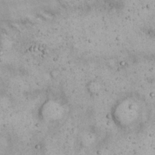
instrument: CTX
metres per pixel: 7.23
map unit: Nhu
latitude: 22.3089
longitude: -67.9150
